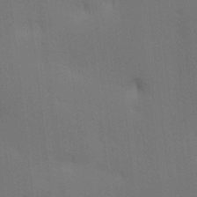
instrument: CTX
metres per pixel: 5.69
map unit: lAa
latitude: 11.3860
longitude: -108.5734
